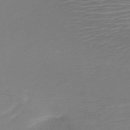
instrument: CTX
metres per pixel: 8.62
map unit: HNb
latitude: -50.2361
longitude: -45.5182
